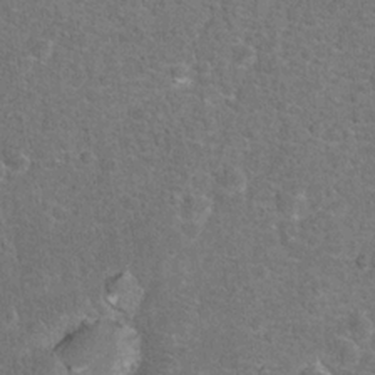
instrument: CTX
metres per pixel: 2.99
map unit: Hto
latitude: 17.2348
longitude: -42.8002
